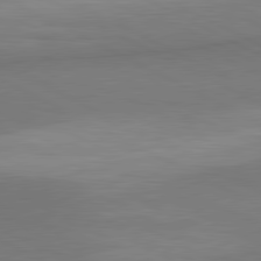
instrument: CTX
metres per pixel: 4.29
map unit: lApd
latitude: 80.8569
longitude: 139.8234
